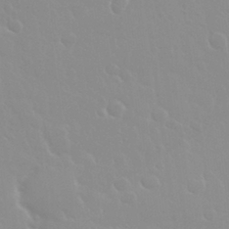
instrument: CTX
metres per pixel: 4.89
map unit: Nhu
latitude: 30.2334
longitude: -56.5167
